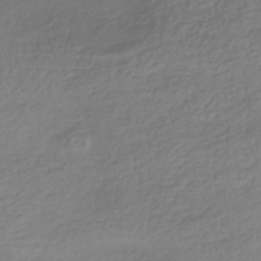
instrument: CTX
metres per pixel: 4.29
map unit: HNhu
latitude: -42.4440
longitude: 97.7289
